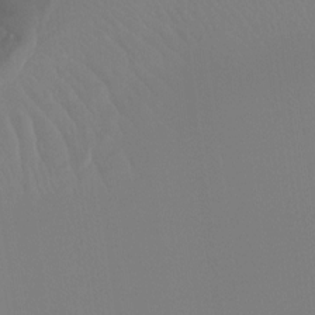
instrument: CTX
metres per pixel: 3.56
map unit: Htu
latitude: -15.5210
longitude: -46.9136
